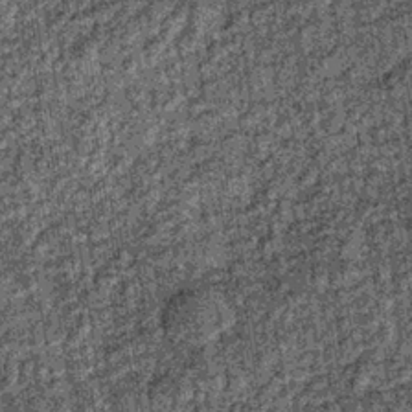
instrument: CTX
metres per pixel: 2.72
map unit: lHb
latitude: -36.2550
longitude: 67.0298
